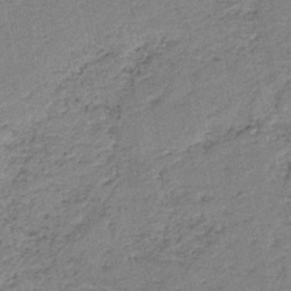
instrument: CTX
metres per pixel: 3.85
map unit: HNb
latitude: -39.7856
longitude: 49.9745
